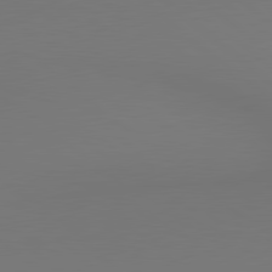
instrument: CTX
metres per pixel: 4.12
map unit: lApd
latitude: 80.4790
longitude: 154.6708
